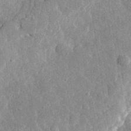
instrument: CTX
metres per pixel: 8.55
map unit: eHh
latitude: 32.2711
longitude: -79.5560
